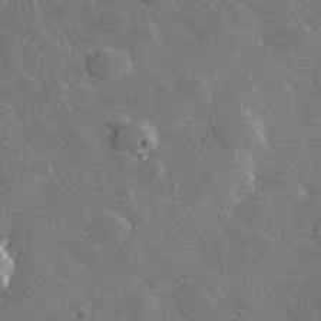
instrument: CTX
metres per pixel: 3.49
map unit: lHvf
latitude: 36.7058
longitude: -90.4790
